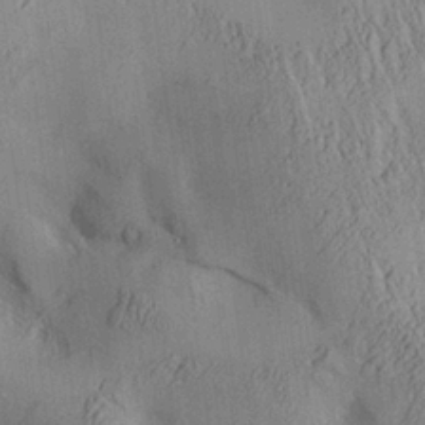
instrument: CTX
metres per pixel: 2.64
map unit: Aa
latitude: 25.6127
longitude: -133.8394
